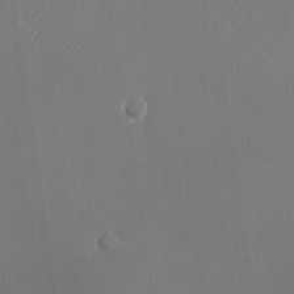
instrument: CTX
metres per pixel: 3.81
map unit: Nhu
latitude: -23.7289
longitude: -70.4790
